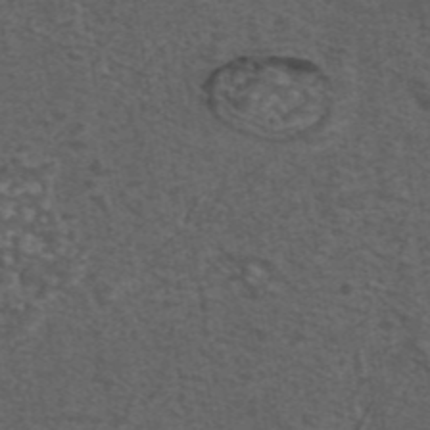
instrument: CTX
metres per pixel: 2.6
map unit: eAb
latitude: 43.8206
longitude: 105.2565
